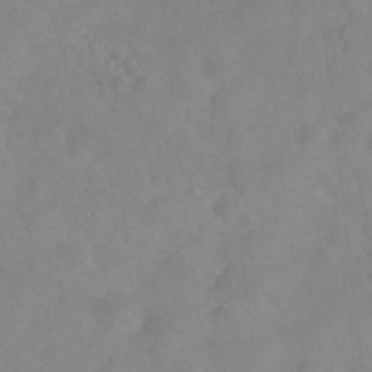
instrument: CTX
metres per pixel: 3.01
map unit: Nhu
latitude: 26.3845
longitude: -54.8191
